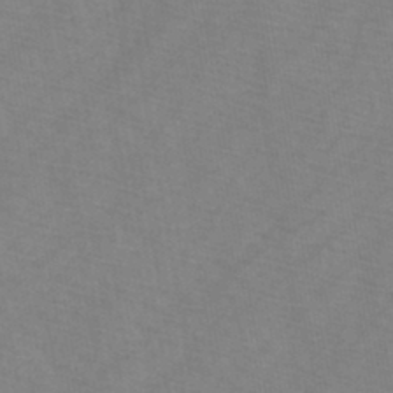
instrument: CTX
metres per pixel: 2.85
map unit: HNb
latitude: -44.7463
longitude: -39.7450
